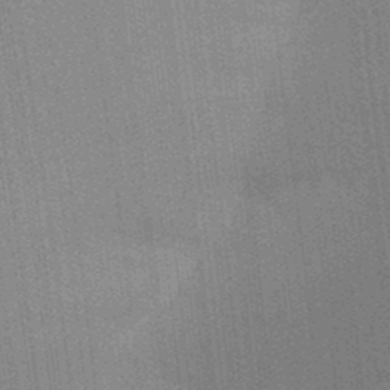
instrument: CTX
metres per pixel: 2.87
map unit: Aa
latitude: 32.3656
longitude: -142.9514
